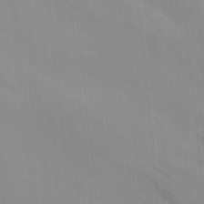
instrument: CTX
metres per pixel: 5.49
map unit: Nhu
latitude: -15.2943
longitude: -56.5734
